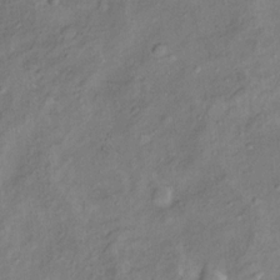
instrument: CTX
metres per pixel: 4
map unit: Ht
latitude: 12.7624
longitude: -40.1955
